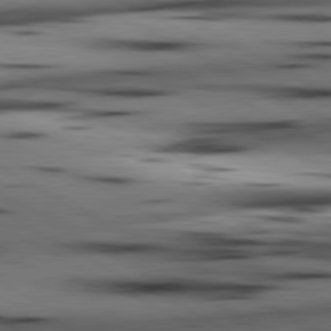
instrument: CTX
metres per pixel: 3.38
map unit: lApd
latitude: 80.6679
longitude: 157.2943
